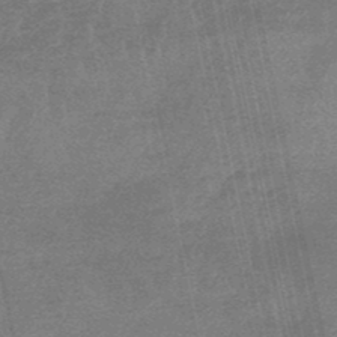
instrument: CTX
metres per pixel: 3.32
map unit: eHb
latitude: -48.7086
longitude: 86.8597
